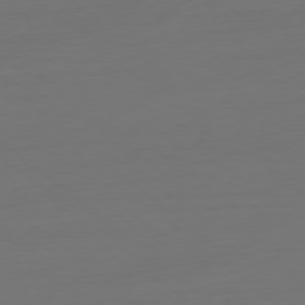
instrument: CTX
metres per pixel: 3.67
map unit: Ap
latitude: -78.5384
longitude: -77.0269
